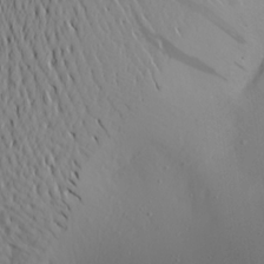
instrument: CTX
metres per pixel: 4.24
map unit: Aa
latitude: 21.8961
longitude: -145.7260
